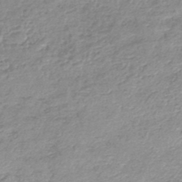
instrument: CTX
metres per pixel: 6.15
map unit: lHb
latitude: -44.8786
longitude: 71.8045
